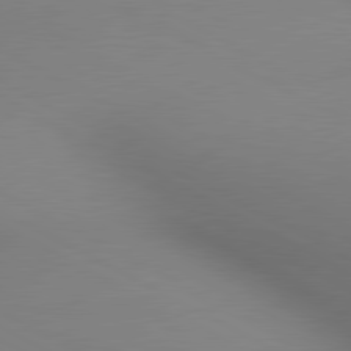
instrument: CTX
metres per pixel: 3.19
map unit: lApd
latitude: 80.4412
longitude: 132.3307
